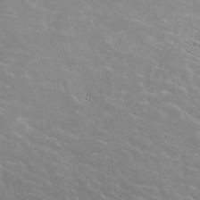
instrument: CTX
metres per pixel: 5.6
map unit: Hto
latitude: 23.1214
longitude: -40.1955
